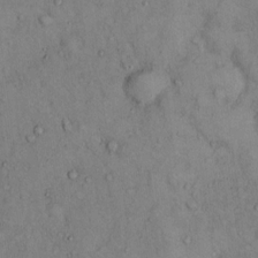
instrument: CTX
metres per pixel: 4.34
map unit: Hto
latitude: 11.9717
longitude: -60.0822
